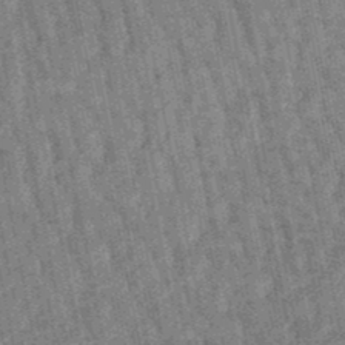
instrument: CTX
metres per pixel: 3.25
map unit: lHb
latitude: -47.9745
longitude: 78.1794
